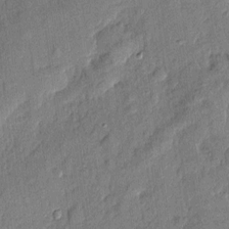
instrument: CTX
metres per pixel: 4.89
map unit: eHh
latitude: 4.2711
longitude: -74.7246
